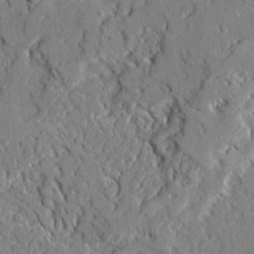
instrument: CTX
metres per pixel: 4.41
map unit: Ave
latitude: 22.1767
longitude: -128.9891
